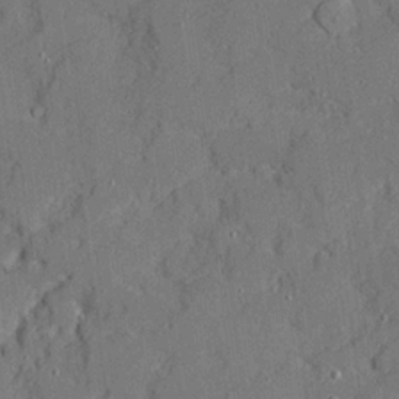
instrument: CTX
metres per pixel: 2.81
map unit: Ave
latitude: 21.0837
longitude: -128.7624
